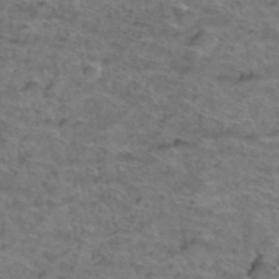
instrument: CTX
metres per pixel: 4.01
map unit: Hto
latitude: 38.8758
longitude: -43.4993
